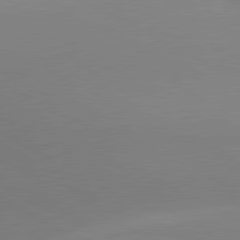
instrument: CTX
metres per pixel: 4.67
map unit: lApd
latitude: 80.4223
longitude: 132.2740
